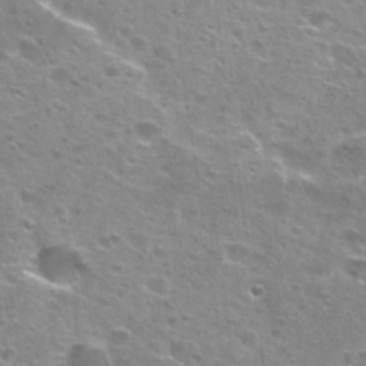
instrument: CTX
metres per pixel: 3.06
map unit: Hto
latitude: 27.2537
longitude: -47.6694
